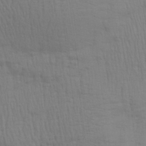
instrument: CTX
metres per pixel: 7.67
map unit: Aa
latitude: 28.8758
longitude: -139.0269
